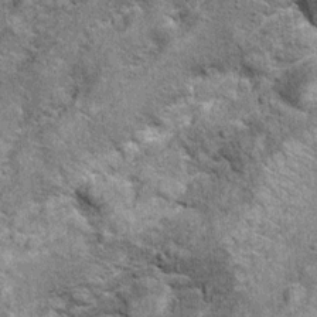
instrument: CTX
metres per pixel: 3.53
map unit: Ht
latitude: 10.2523
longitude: -38.4223
